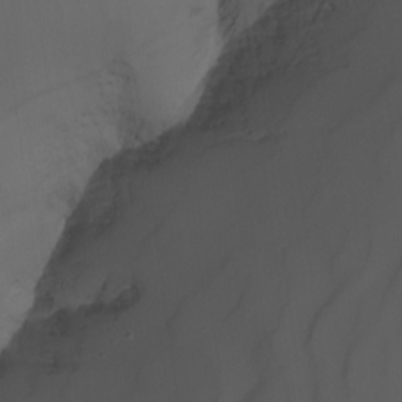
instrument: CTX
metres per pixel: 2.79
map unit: Nhu
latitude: -7.7288
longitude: -81.0647
